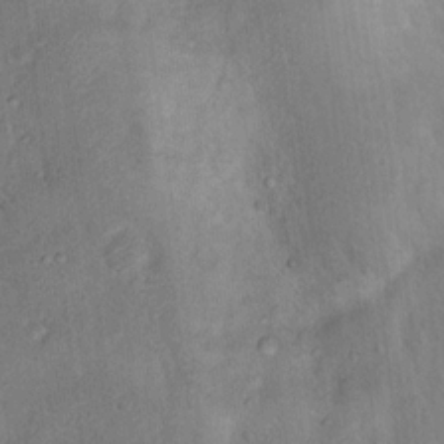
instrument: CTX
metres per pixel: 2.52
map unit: Nhu
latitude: 13.2159
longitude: -27.3104
